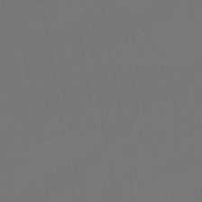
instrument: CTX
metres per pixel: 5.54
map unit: HNhu
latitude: -48.5385
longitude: 99.9367
